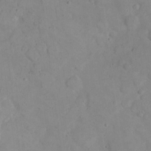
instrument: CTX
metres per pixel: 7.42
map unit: eHh
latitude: 21.9528
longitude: -61.8016
